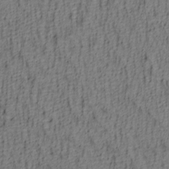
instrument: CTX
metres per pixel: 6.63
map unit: lAa
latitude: 4.8191
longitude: -114.2900
